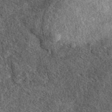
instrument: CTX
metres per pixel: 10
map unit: eAb
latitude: 38.5168
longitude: 108.5574
